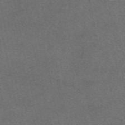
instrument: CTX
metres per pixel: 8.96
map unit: eAb
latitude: 48.2900
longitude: 107.6344
